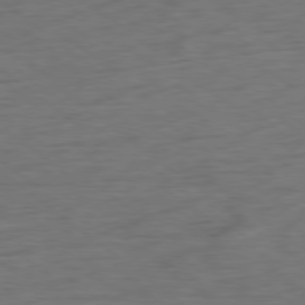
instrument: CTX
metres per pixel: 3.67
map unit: Ap
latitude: -79.7855
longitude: -70.7435
